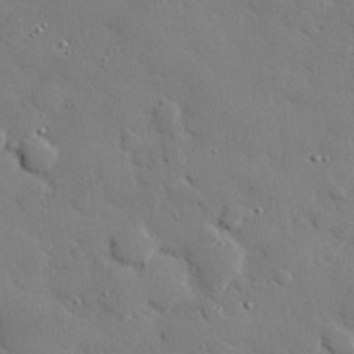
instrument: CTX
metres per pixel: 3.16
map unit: eHh
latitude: 28.9513
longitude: -81.4426
